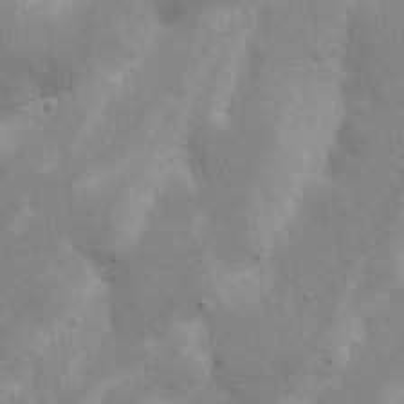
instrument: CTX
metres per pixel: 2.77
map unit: Nhu
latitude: 18.1011
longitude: -73.7261
